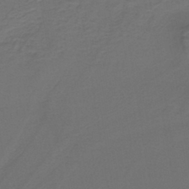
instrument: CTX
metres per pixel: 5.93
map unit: lHb
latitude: -39.7289
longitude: 53.5588
